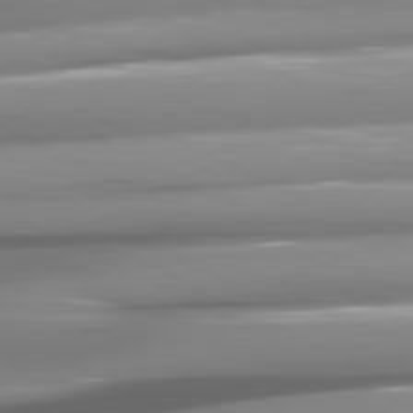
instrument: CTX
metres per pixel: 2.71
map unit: lApd
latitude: 81.0836
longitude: -145.2726
